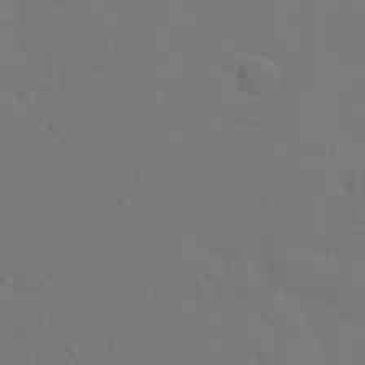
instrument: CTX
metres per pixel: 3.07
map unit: Nhu
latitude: 29.9528
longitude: -52.2334
